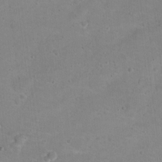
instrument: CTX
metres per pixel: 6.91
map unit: Hto
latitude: 16.1389
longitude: -37.4427
